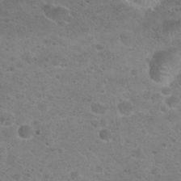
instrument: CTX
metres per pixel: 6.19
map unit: Hto
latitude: 24.2711
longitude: -50.1955
